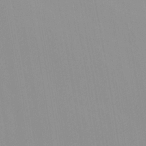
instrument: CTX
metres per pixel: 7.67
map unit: Nhu
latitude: -0.1228
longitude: -78.5924
